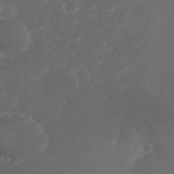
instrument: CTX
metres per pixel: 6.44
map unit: Nhe
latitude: -34.2928
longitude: -145.3670
